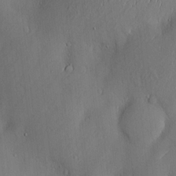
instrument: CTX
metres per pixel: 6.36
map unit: Hve
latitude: -11.0864
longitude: 173.7100
